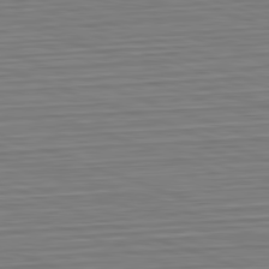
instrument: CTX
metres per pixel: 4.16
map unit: Hpe
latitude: -82.7463
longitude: 12.8597
